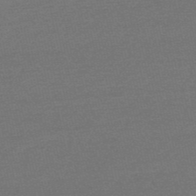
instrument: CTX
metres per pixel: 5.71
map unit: HNb
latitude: -53.3509
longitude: -43.2348
